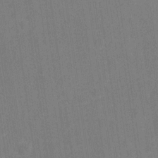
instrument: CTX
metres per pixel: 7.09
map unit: Hve
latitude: -28.1606
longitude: 92.9164
